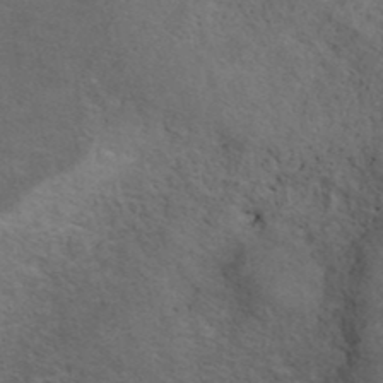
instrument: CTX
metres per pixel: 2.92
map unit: ANa
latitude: 39.6505
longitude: 21.4643
